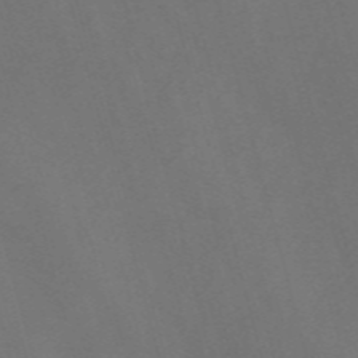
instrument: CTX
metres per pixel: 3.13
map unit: Nve
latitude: -57.8044
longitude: 65.1809
